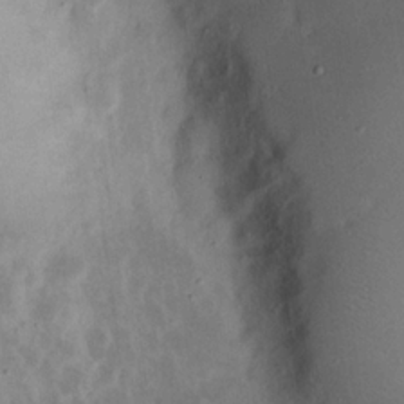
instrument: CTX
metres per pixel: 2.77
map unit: eHh
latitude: 20.5735
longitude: -70.4034
